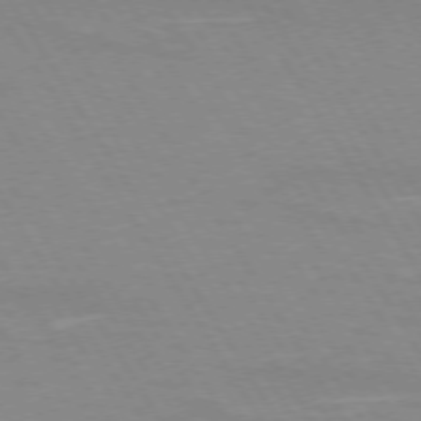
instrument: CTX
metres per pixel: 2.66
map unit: lApd
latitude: 73.2159
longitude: -56.0822
